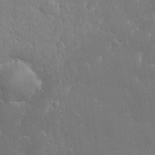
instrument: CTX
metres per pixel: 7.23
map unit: eHh
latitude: 32.3845
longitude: -63.9906
